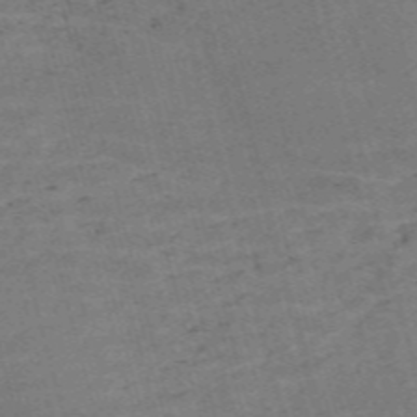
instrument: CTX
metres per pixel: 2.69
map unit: Nve
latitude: -58.9919
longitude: 64.9353
